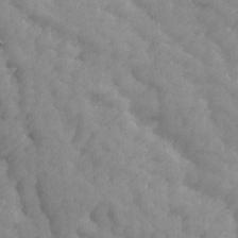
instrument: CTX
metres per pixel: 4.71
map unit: Ave
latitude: 13.6316
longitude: -105.1026
